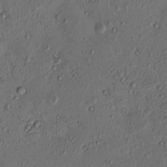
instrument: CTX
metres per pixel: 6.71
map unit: eHh
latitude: -1.1054
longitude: 18.9731
